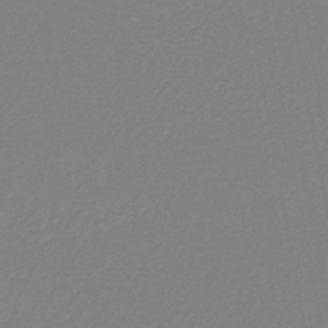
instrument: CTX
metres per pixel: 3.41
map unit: lHb
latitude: -44.3495
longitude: 64.3307
